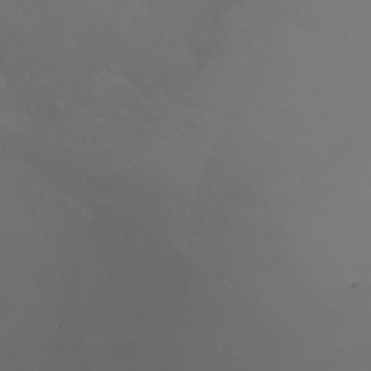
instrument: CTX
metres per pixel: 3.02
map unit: Htu
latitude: -0.8597
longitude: -75.3671
